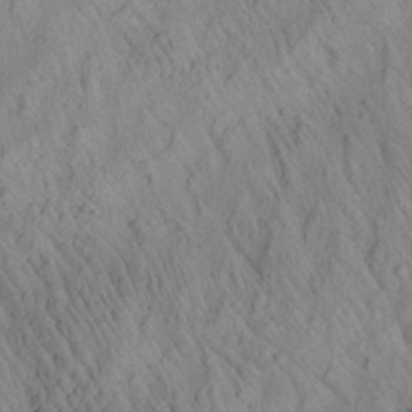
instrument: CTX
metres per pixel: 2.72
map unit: Aa
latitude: 26.9136
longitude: -142.0255
